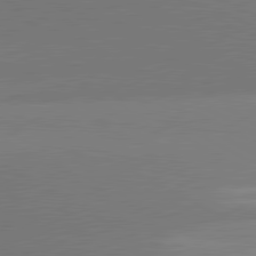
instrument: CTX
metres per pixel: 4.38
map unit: lApd
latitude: 81.0269
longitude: 135.6722
